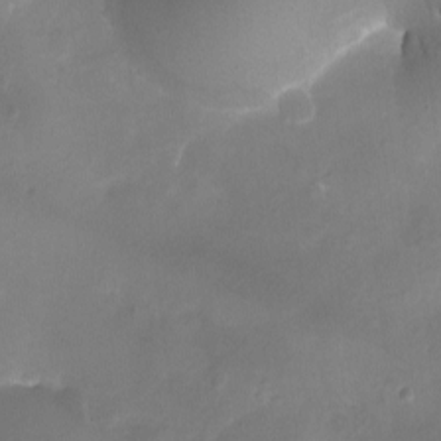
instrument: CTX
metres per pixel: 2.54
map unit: eHh
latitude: -5.7666
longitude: -77.8583
